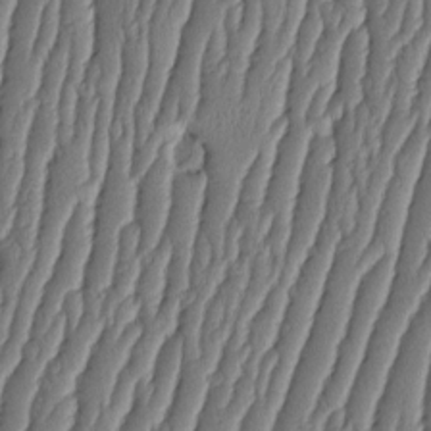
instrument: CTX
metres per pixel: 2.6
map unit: HNhu
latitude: -2.5384
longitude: 13.8234
